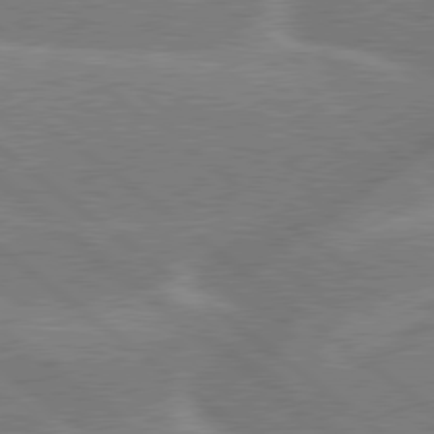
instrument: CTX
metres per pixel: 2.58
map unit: Hpe
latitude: 79.1592
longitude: -152.8947
